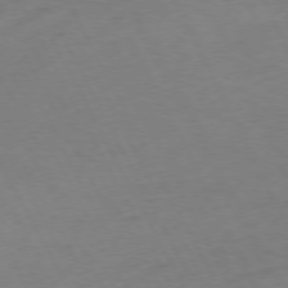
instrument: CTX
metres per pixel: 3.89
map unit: Ap
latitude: -76.6896
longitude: -72.8380
